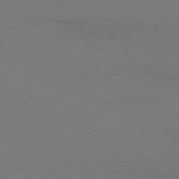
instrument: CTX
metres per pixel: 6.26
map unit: Ap
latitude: -79.6721
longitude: -82.9324
